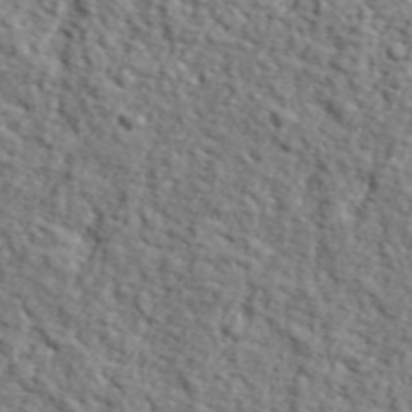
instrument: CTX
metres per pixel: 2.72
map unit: lHvf
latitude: 38.0444
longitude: -87.1025
